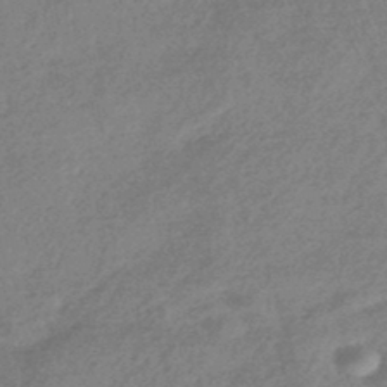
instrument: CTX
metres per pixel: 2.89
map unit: HNhu
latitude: -45.1809
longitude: 92.7652
